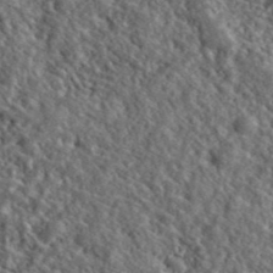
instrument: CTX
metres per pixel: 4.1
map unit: lHvf
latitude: 40.9702
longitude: -89.2159
